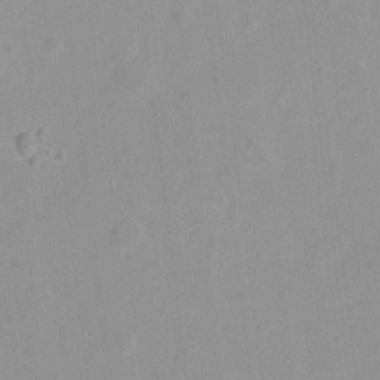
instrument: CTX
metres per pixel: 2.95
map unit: Hto
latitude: -8.2172
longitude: -41.8394
